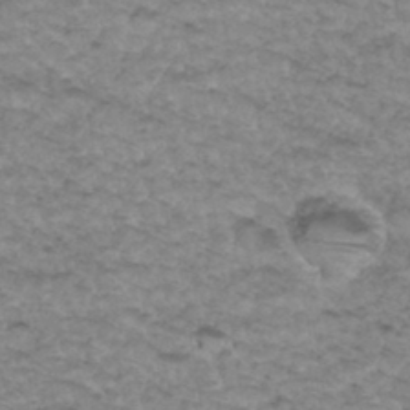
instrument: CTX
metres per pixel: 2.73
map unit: Hto
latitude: 35.3481
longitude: -47.7261
